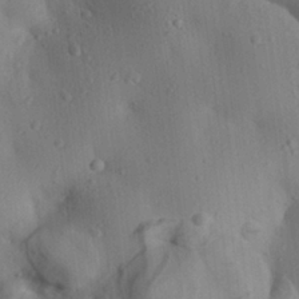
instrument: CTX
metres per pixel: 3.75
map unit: Aa
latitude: 22.9514
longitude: -137.6694
